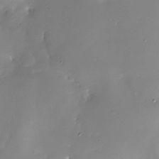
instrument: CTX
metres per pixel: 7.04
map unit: Nhe
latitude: -31.6344
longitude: -117.2726
